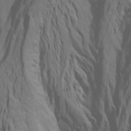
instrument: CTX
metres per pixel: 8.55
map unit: Htu
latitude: -6.4629
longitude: -70.1578
